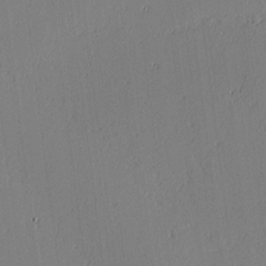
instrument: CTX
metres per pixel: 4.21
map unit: lAvf
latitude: -0.8597
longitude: -107.1025
